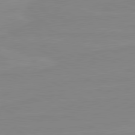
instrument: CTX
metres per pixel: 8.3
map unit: lApd
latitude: 80.7813
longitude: -176.9891
